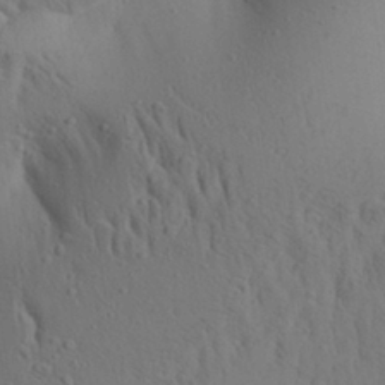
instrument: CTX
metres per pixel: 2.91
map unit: Aa
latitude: 26.8947
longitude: -148.3467
